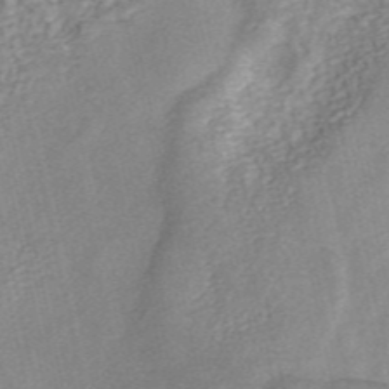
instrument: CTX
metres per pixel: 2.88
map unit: ANa
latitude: 46.2712
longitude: 24.9919
